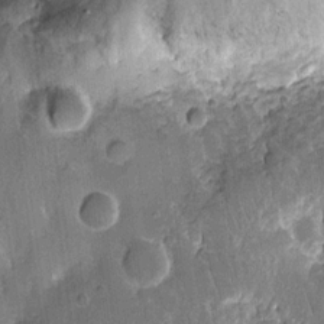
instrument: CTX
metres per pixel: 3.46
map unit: eHh
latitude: 15.3482
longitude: -70.4979
